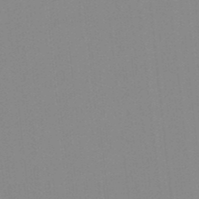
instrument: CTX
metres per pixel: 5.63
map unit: lHb
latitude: -48.5952
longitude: 81.2565
